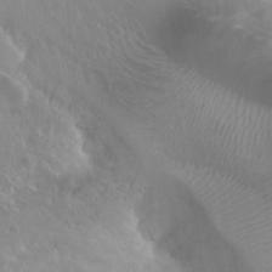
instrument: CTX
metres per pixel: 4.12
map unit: Nhu
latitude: 29.3670
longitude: -54.7246
